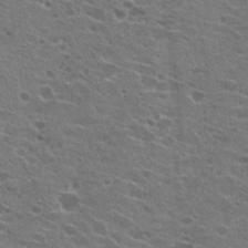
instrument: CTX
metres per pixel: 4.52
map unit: Hto
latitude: 22.1011
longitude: -42.0822
